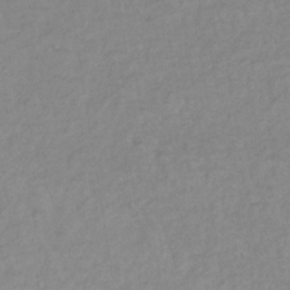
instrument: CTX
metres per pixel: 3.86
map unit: lHb
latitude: -37.5966
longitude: 70.5007
